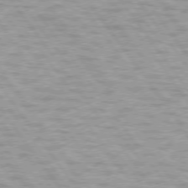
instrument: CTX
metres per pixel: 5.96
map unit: lApd
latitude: 74.9136
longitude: -48.1767
